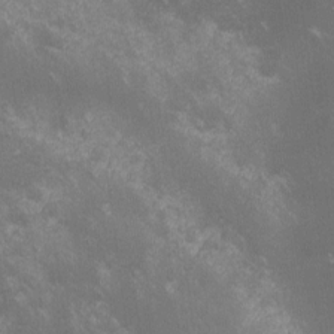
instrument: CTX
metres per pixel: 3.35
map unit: lHvf
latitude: -14.7086
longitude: -102.5546
